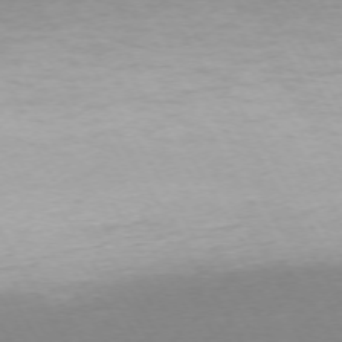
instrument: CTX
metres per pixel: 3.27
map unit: Ap
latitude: -74.3873
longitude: -68.5546
